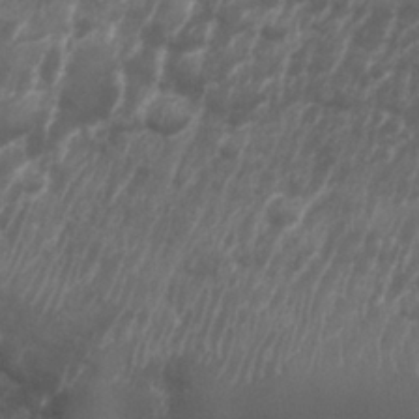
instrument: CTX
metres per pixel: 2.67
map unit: Nhu
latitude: 25.9339
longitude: -63.2915
